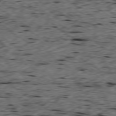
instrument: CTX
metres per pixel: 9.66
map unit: Ap
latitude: -79.5021
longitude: -90.3467
